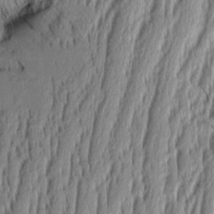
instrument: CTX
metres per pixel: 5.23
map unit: Aa
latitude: 8.4790
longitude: -129.7072
